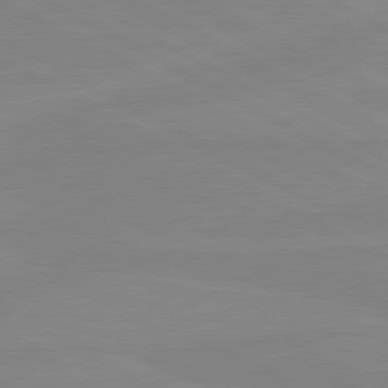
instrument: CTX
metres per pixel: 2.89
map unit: lApd
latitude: 80.8758
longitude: -176.2522
